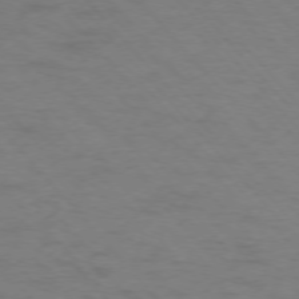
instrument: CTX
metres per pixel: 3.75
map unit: Ap
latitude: -76.1984
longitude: -70.0444
